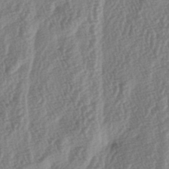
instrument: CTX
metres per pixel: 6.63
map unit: lAa
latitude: -5.3698
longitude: -129.9150
